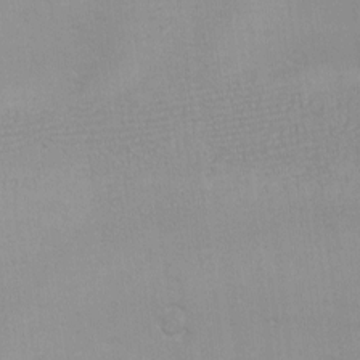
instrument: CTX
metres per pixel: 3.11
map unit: eHh
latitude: -6.7085
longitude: -80.2333
